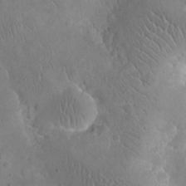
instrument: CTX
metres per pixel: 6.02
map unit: eHh
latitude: 24.5167
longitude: -66.8758
